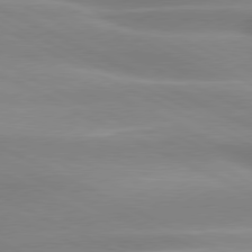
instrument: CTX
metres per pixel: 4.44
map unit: lApd
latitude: 79.6505
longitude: -120.8380
